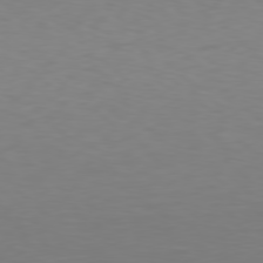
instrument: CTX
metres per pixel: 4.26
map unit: Hpe
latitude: 78.4979
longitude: -137.4049
